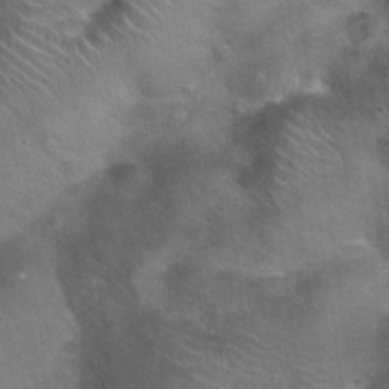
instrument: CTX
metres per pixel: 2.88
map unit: Nhu
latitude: 28.8380
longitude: -49.7450
